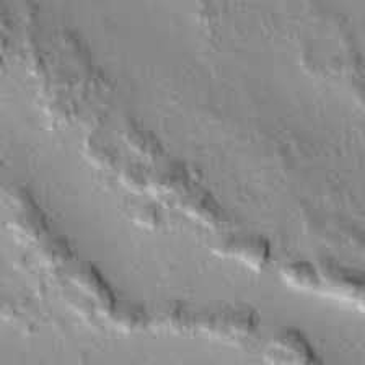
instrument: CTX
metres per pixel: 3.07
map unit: Ave
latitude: 21.2348
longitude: -135.6127
